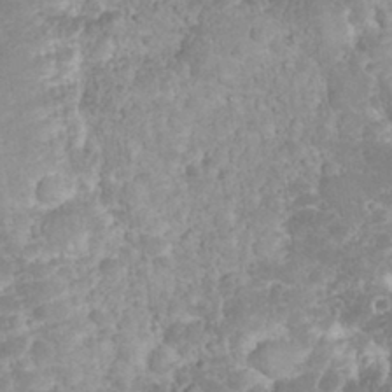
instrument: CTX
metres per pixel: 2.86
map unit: eHh
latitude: 32.1200
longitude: -64.2900
